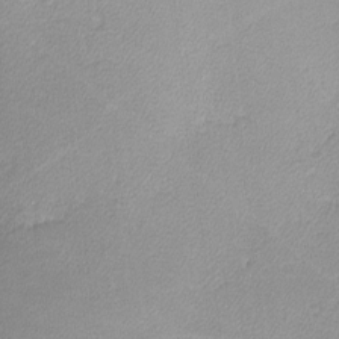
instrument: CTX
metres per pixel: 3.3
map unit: lHvf
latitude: -12.2173
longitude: -102.7246
